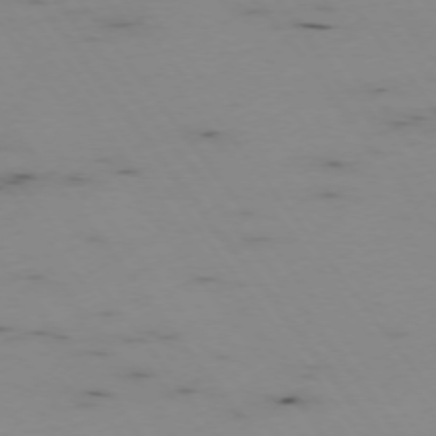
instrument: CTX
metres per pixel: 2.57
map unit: Hpe
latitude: -74.5385
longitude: 3.3131
